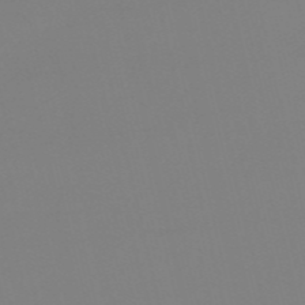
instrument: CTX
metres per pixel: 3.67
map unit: HNb
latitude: -56.0472
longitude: -41.8583
